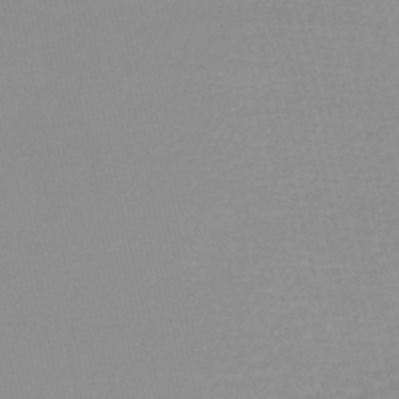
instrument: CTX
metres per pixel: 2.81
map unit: eHb
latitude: -44.5574
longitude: 81.2376
